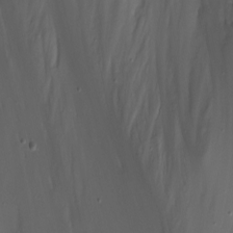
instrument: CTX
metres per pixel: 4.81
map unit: eHh
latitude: -5.8989
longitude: -78.0633
